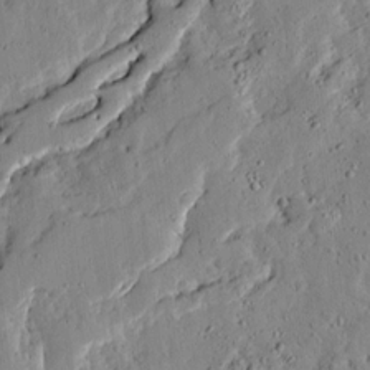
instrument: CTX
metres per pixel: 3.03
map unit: Ave
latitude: 13.3860
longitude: -133.9906
